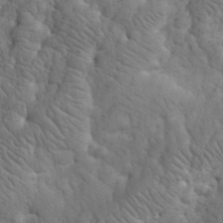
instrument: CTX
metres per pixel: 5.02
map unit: eHh
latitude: 32.6868
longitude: -67.2348
